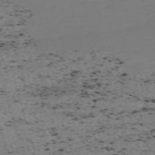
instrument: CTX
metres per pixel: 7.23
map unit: eHh
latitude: -62.1039
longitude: 51.6722
